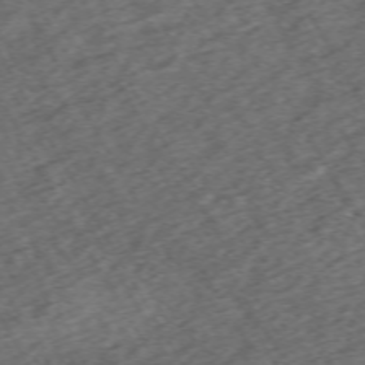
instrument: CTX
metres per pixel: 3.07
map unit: Hpe
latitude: -70.7652
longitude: 16.9542
